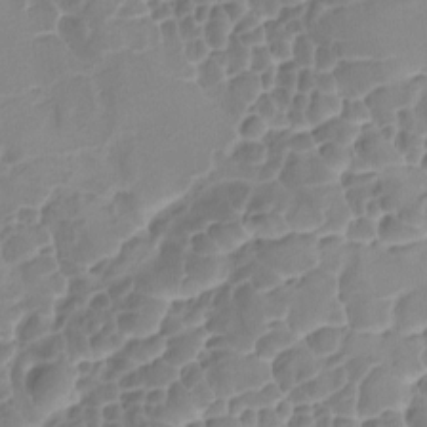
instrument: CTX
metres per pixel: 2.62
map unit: Ave
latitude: -8.5007
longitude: -122.3656
